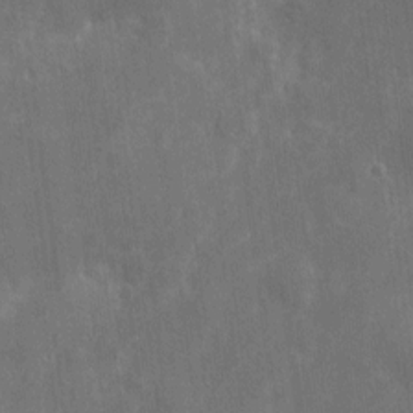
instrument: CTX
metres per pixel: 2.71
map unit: eHh
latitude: 7.6694
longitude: -72.6302
